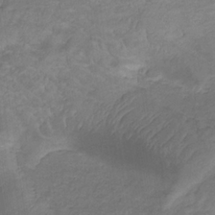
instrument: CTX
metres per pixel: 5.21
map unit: lHb
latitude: -32.5196
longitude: 68.8219
